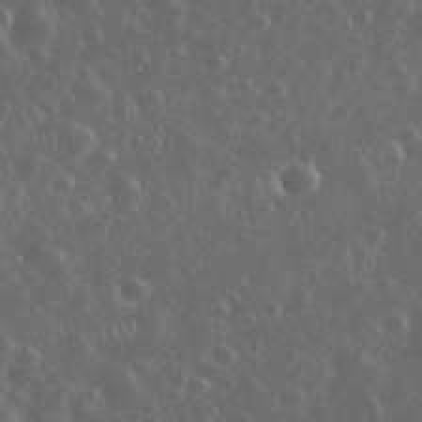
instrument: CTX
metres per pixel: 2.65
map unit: eHh
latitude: 34.1011
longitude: -61.1025
